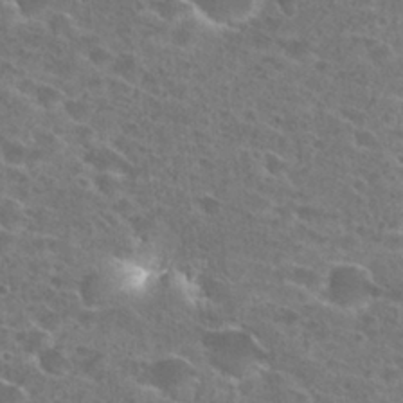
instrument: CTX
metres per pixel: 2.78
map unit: Hto
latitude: 27.2537
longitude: -46.1578
